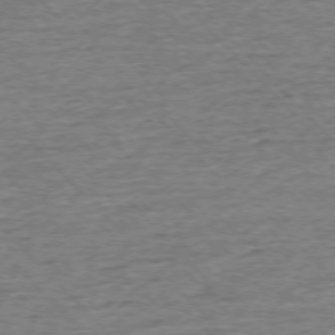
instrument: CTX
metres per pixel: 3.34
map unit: Ap
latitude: -76.0472
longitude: -92.1577
